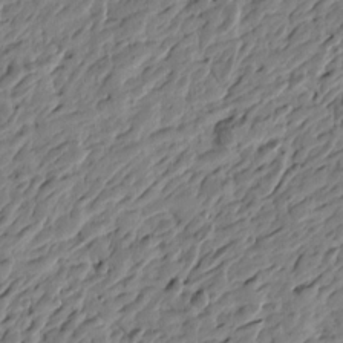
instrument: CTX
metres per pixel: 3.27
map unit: Htu
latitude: -3.7099
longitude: -179.0270
